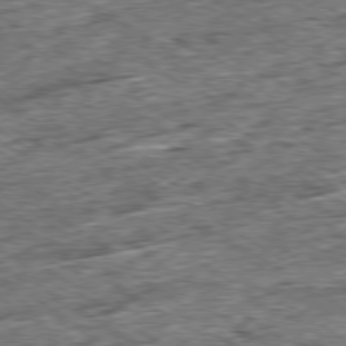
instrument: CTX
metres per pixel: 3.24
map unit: Ap
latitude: -79.5588
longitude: -84.5357
